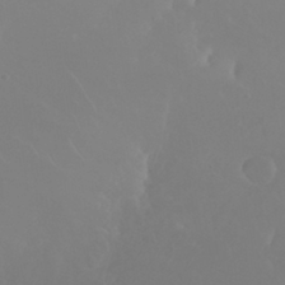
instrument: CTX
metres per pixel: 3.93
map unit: Nhu
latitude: 30.7813
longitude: -57.6127
